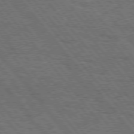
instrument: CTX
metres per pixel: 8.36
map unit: Hpe
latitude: 75.6505
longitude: -139.9717
